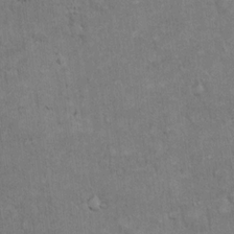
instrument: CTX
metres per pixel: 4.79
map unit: Hto
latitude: 18.1011
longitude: -61.2915
